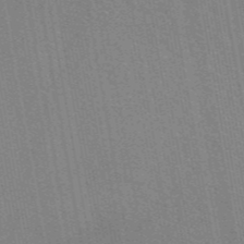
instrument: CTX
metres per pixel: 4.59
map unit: eAb
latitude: 45.5938
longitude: 122.3307
